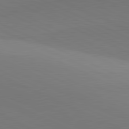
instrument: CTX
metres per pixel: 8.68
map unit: lApd
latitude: 81.5371
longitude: 144.8408
